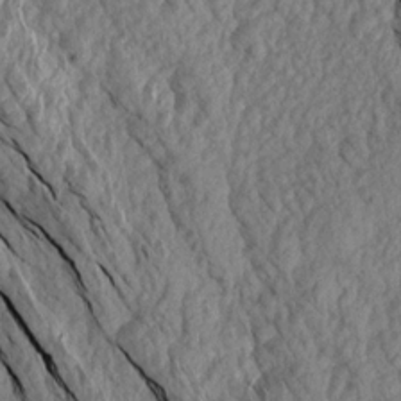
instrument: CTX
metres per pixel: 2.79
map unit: Aa
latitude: 16.7624
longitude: -145.5182
